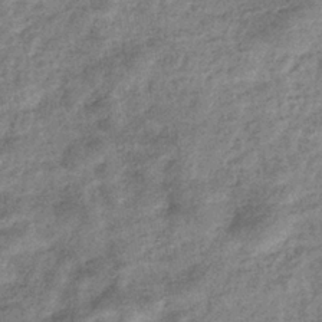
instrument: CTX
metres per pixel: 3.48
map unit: eHb
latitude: -37.5966
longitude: 79.1809
